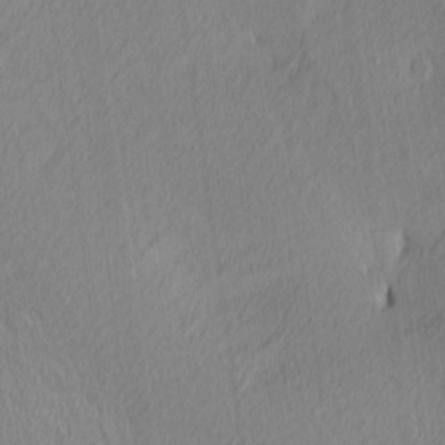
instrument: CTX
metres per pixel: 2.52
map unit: Ave
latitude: 3.4615
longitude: -115.0269
